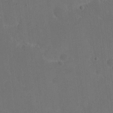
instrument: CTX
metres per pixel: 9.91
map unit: eHh
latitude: 19.2537
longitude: -65.8394
